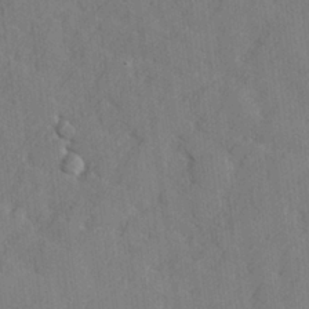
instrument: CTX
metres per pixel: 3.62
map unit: lHvf
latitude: 25.5749
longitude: 142.7841
